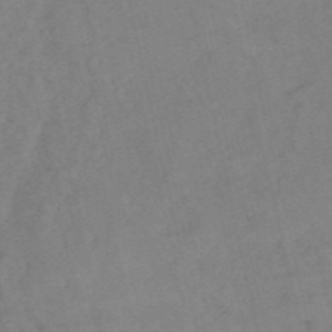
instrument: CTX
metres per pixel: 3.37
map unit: HNb
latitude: -54.9542
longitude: -45.8205
